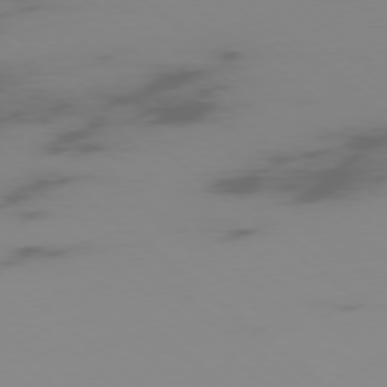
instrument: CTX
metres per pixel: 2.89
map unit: Ap
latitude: -77.2943
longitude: -67.1403
